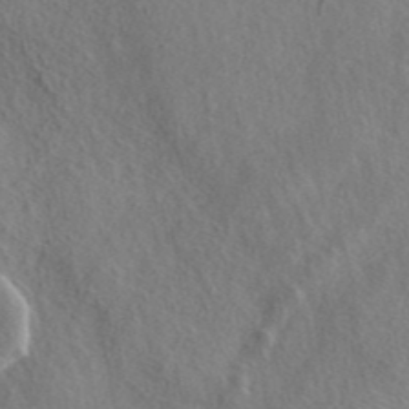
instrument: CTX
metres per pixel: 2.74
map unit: ANa
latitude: 42.5735
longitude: 53.3698
